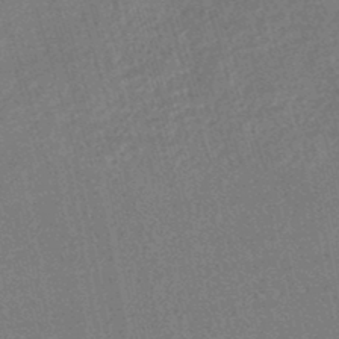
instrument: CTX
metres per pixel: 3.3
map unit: HNhu
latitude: -47.3131
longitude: 99.3509
